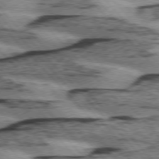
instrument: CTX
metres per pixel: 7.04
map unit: lApd
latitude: 75.1970
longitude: -78.4979
